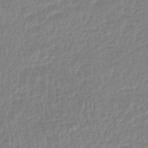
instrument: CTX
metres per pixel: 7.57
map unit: HNhu
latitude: -46.4440
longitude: 102.9542
